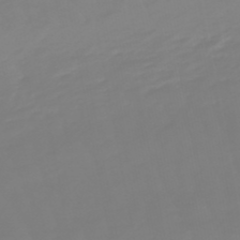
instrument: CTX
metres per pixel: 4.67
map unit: lHb
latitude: -49.4833
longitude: 82.2928
